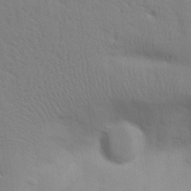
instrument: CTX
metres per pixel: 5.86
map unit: Aa
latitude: 25.8583
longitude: -130.2523
